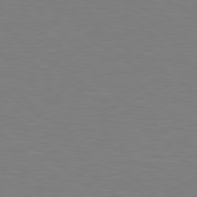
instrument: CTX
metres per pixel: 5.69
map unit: Hpe
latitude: 78.8758
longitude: -148.3089
